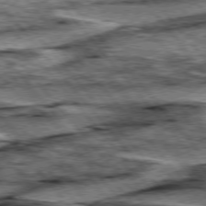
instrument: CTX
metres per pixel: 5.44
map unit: lApd
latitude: 76.6112
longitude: -70.8947
